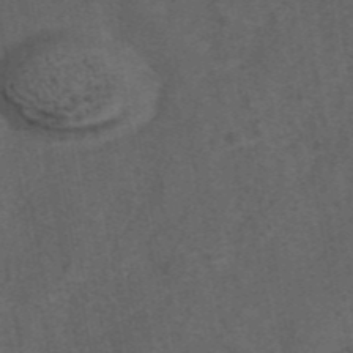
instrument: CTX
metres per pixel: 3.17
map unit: eAb
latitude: 43.5182
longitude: 106.6897
